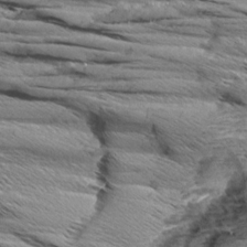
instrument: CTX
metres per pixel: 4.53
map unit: Aa
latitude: 8.6302
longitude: -137.9339
